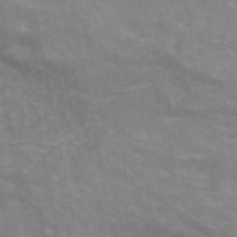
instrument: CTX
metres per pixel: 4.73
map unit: ANa
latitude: 46.4034
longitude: 25.9178
